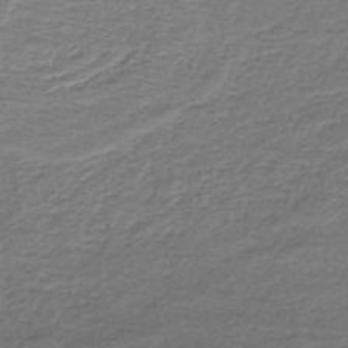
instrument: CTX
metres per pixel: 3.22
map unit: lHb
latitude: -45.2376
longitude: 57.6722
